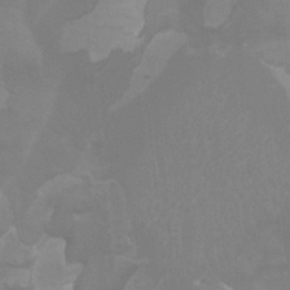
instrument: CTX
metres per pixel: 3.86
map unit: Nhu
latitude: -9.2376
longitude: -77.2537
